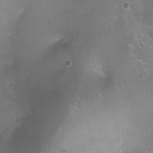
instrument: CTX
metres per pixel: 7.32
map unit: Ht
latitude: -4.7463
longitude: -15.6694
